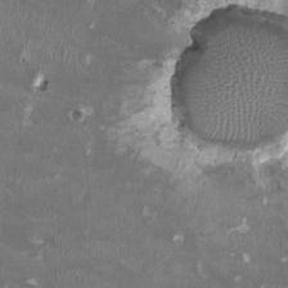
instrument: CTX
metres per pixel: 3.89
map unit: HNhu
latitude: 0.0822
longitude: -3.2915
